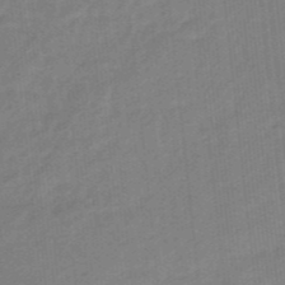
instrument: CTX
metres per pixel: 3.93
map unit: eHb
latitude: -46.3684
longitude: 87.0675
